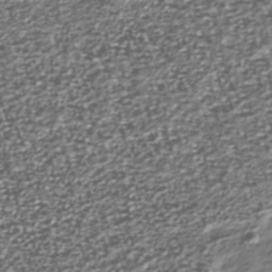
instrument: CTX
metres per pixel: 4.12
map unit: Nhu
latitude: -39.5777
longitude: -82.0444
